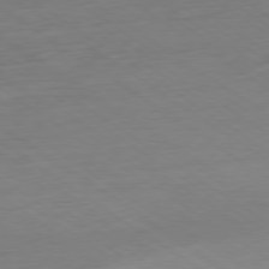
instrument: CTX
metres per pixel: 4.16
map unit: Ap
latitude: -79.8611
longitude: -59.6694
